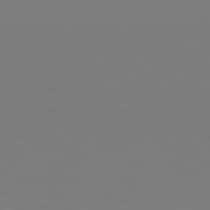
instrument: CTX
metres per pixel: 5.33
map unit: Hpe
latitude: 78.8002
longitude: -167.3859
